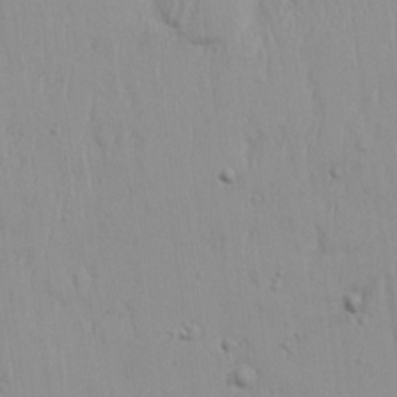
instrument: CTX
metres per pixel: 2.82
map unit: eHh
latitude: 18.1011
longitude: -72.6113
